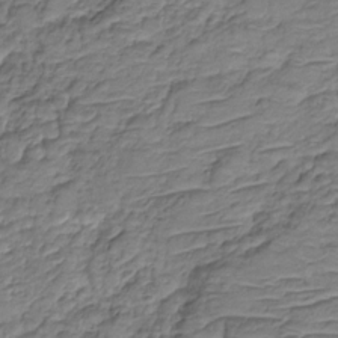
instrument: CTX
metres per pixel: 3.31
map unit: HNhu
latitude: -20.9163
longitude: 84.7652
